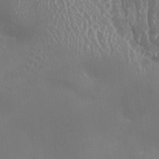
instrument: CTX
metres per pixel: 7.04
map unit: HNhu
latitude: 4.0822
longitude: 7.7099
